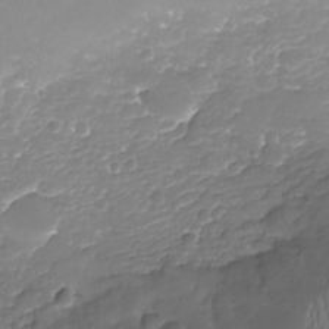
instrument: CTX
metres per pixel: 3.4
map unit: Nhu
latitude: -18.4251
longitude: -58.1767
